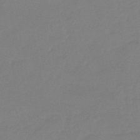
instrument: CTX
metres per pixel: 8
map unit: eHb
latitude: -45.5777
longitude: 85.8422
